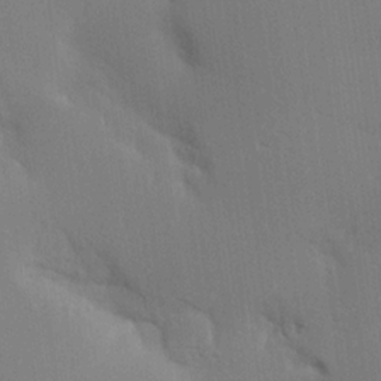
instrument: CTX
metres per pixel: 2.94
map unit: Aa
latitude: 16.7246
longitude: -148.9325
